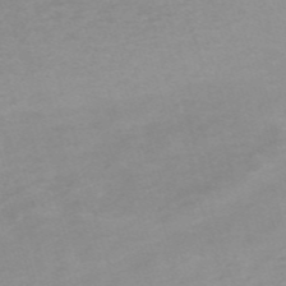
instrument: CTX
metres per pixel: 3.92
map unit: HNb
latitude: -54.3873
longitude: -43.2348
